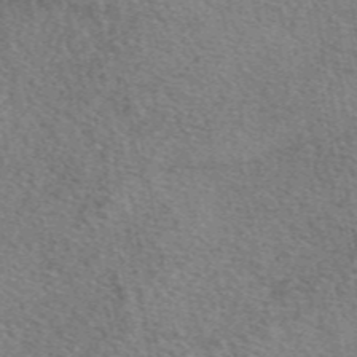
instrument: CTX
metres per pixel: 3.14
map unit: eAb
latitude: 49.7261
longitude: 110.4062
